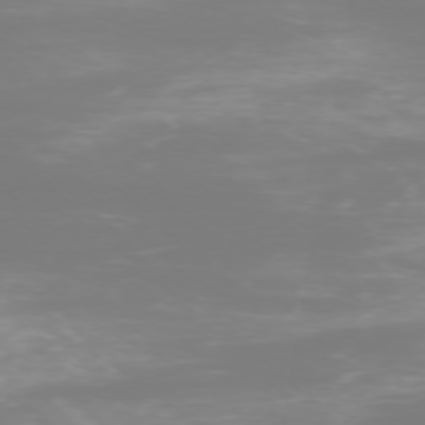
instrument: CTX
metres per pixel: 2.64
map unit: Ap
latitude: -76.3684
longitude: -81.5560
